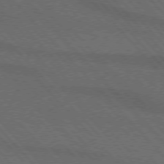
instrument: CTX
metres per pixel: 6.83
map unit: lApd
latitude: 75.2726
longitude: -81.9339
